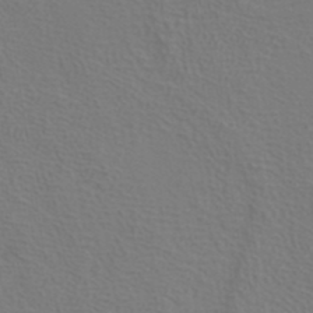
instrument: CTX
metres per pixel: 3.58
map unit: ANa
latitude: 39.4993
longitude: 20.4629
